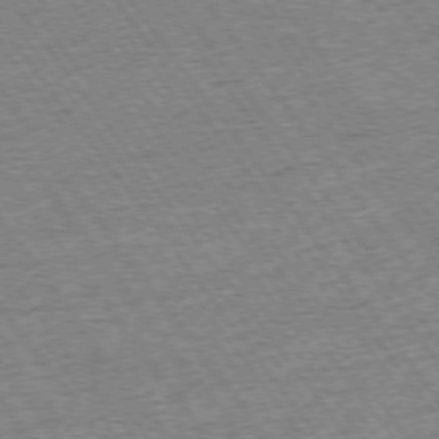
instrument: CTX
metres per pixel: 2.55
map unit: Ap
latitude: -74.6897
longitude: -88.5735
